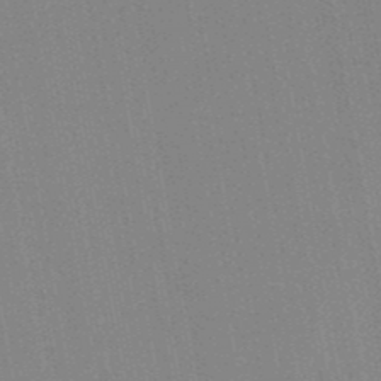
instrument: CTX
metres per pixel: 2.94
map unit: lHb
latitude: -48.4629
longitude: 73.3132
